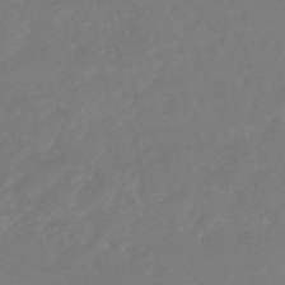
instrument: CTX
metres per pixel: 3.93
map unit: HNhu
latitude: -48.5007
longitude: 97.9178
